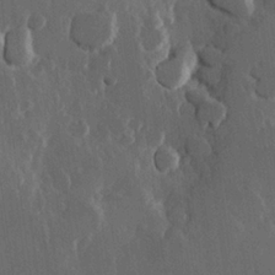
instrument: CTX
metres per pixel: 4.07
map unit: Hve
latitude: 22.6490
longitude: 147.4265
